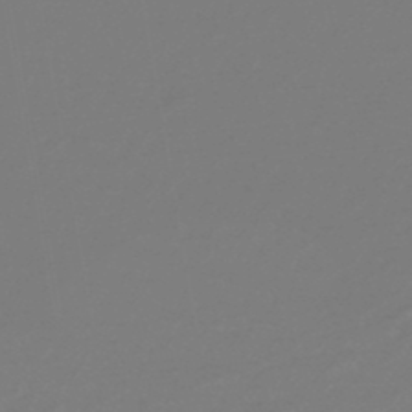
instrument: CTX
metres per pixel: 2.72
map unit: lHb
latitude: -46.4251
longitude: 60.1984
